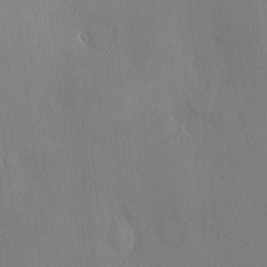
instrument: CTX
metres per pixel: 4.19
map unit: HNhu
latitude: 4.1767
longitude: 7.9178
